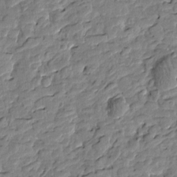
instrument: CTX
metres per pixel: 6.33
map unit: Htu
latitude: -1.4266
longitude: -178.9703
